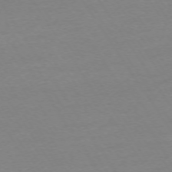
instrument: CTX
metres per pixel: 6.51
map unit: Ap
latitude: -73.9745
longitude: -81.5749
